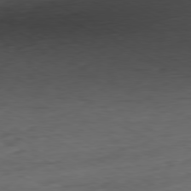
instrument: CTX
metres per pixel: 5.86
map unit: Ap
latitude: -80.5763
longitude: -82.2144
